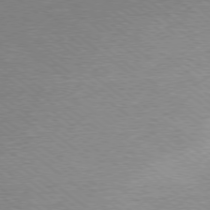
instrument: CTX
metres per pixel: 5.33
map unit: Ap
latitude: -78.8786
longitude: -82.2522
